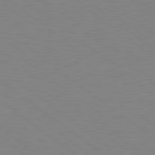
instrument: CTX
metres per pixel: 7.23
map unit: Hpe
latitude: 79.0648
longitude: -124.3089
